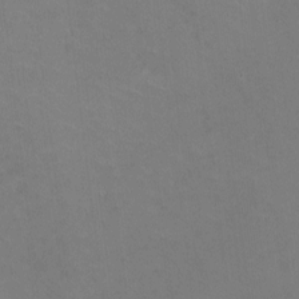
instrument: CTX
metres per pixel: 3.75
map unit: HNhu
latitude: -1.9745
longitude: -2.0633
